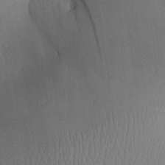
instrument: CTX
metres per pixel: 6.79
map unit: Aa
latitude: 29.3481
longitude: -144.1767
